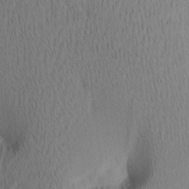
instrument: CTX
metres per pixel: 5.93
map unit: Ave
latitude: 12.1389
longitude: -107.0647
